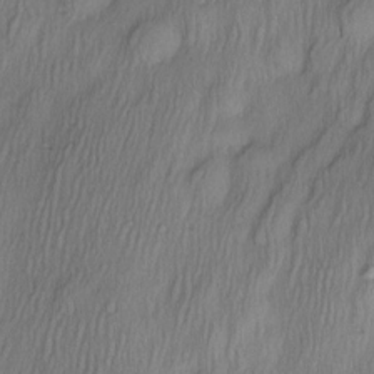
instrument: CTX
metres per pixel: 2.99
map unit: Nve
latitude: -23.0487
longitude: -138.2333
